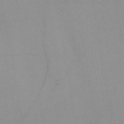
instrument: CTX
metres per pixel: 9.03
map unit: HNb
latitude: -46.0472
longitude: -41.2348
